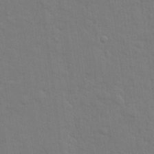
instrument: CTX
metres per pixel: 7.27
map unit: lHvf
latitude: 23.0458
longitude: 142.1416
